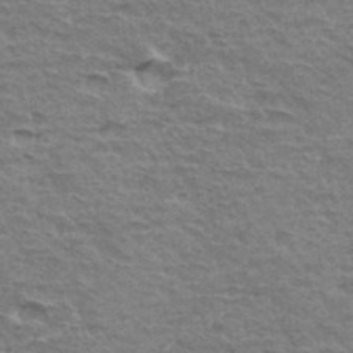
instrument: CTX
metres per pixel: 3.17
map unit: Hto
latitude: 34.3656
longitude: -45.2726
